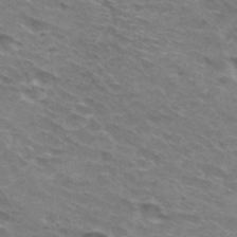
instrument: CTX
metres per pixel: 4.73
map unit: Hto
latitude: 30.9136
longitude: -44.5546
